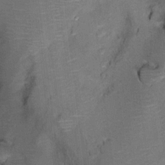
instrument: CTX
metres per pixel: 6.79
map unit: Ht
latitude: 11.4993
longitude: -32.6868
